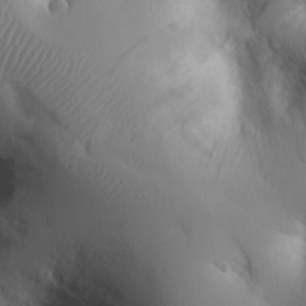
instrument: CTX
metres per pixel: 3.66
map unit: eHh
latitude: 25.8394
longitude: -75.0458
